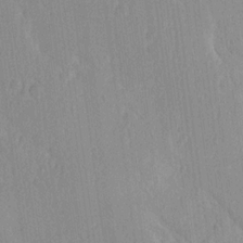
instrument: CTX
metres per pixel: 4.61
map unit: Ave
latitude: 20.7813
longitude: -136.6491
